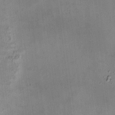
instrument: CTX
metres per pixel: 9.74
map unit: HNhu
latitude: 11.0081
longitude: 11.3321
